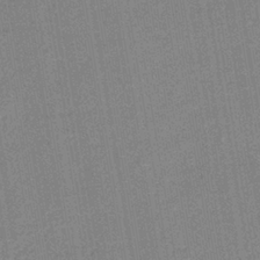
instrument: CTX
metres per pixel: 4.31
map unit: eHb
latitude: -36.3495
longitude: 73.9556
